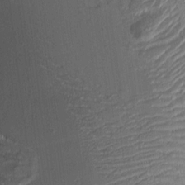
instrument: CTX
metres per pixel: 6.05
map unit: Aa
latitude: 8.4223
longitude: -131.5372
